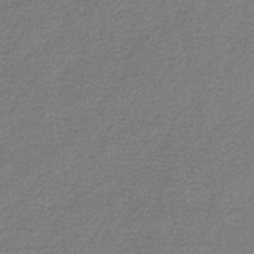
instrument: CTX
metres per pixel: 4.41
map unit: lHb
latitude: -43.4832
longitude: 78.7463
